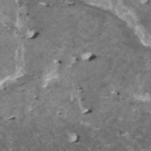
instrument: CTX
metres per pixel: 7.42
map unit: HNhu
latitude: 1.6127
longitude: 5.8800
